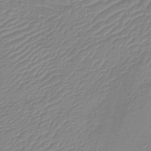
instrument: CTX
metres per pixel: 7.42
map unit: lHb
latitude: -40.6896
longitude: 76.6330
